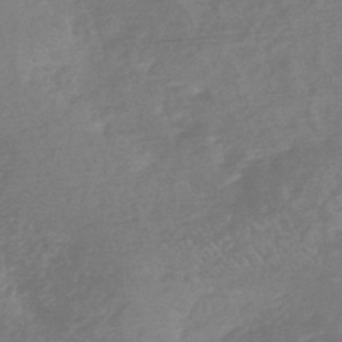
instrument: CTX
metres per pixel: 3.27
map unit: HNb
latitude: -44.5385
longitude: -37.9906
